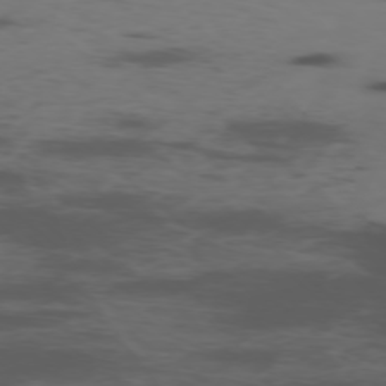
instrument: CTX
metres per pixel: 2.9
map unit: Ap
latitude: -76.5385
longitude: -67.0836
